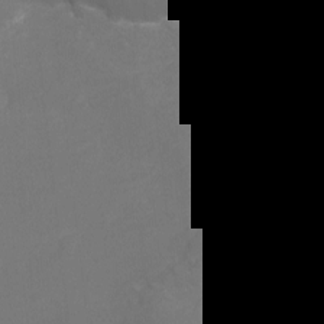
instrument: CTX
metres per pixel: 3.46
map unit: Nhu
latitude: -11.7667
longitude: -34.3467
